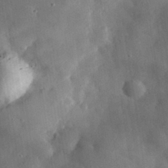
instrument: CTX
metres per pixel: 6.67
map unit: eHh
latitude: 30.1767
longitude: -72.5168
